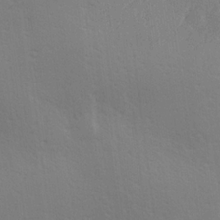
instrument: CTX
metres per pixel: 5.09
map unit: Hve
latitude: 19.0269
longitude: 149.5777
